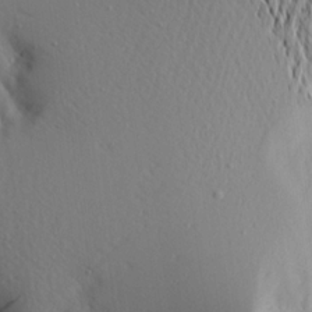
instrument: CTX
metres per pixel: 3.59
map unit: Aa
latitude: 20.6869
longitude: -143.7828
